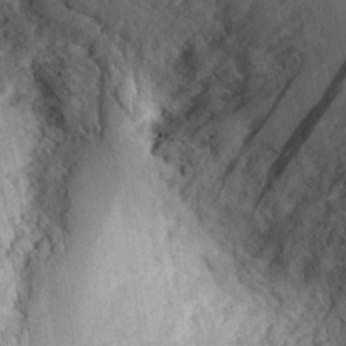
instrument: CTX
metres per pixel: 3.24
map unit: Ht
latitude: 7.7450
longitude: -75.7639
